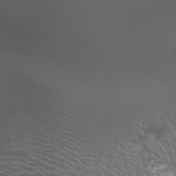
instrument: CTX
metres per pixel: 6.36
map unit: Aa
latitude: -8.9919
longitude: -78.1200
